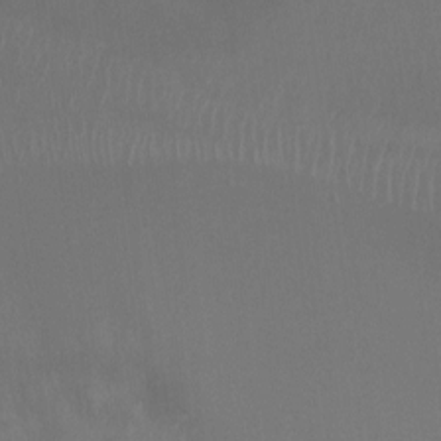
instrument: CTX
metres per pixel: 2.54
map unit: Ht
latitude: -9.4454
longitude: -33.3671
